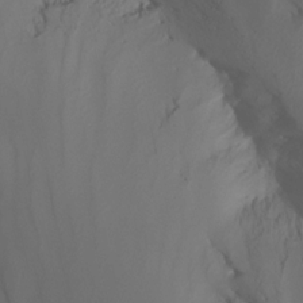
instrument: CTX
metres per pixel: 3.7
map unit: Nhu
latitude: -13.0675
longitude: -59.6883
